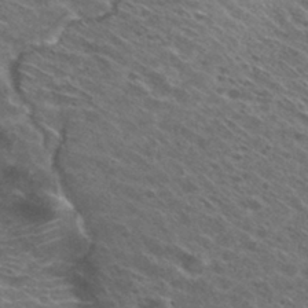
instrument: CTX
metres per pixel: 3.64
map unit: Hto
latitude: 29.6883
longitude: -47.2537
